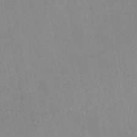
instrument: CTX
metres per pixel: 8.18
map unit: eAb
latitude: 46.9892
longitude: 113.2376
